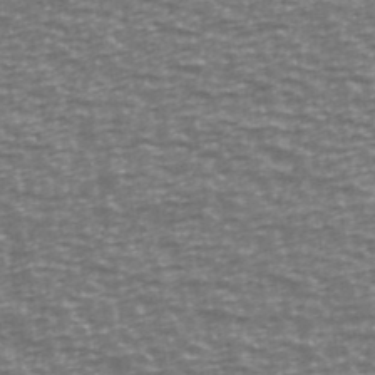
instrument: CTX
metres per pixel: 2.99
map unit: Ave
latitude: 40.2522
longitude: -113.4615
